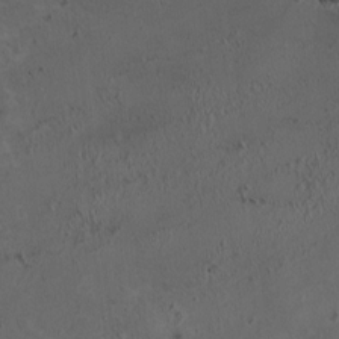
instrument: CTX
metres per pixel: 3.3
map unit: HNhu
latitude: 5.5560
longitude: 13.6155
